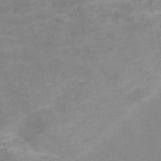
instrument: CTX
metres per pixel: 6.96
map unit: Nve
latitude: -56.9730
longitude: 51.4265
